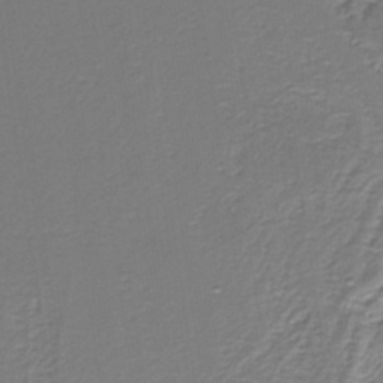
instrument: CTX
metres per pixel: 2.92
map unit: eAb
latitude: -39.0676
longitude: 52.9163
